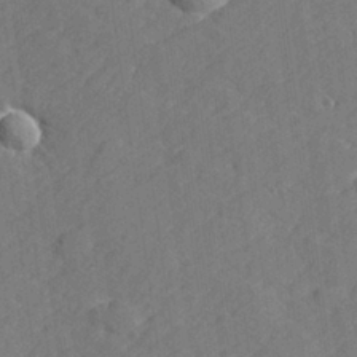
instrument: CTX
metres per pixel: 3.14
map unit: lHvf
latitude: 25.8205
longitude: 142.5951
